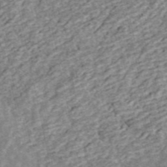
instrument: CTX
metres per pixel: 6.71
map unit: ANa
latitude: 45.3104
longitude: 25.0486
